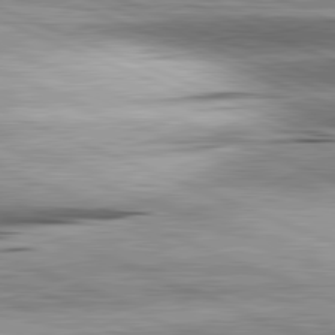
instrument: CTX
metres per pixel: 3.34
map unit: lApd
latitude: 81.8961
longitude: -167.8583
